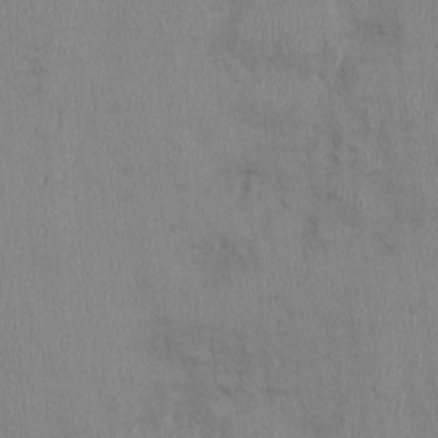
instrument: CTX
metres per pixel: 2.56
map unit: Nhu
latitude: -0.5952
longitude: -14.9514
